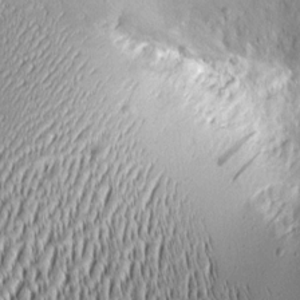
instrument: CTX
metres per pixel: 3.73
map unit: Aa
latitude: 8.9703
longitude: -130.4601
